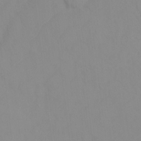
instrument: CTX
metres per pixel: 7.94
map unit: Ht
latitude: 3.8961
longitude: -28.8569
